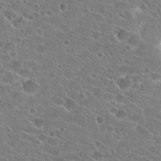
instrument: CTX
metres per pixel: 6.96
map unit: Hto
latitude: 23.3671
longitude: -43.3293
